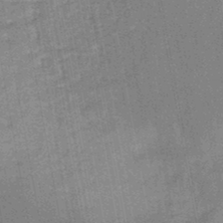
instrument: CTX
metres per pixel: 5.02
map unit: HNb
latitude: -45.2943
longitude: -36.8002
